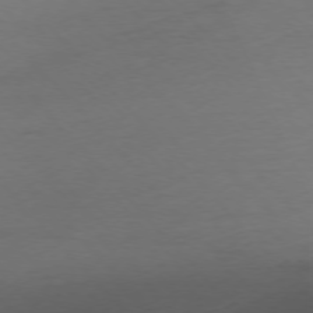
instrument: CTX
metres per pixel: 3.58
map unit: Ap
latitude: -76.7841
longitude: -71.8205
